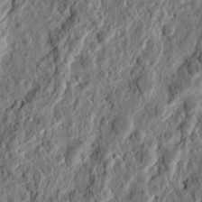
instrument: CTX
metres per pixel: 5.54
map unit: Ht
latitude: 11.7261
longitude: -75.6127
